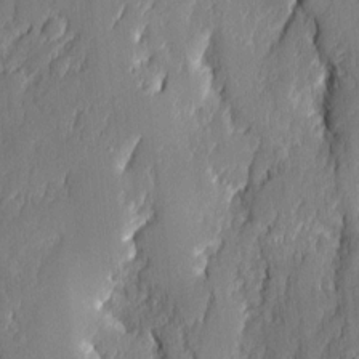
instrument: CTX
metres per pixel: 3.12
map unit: eHh
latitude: 5.8016
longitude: -76.2711
